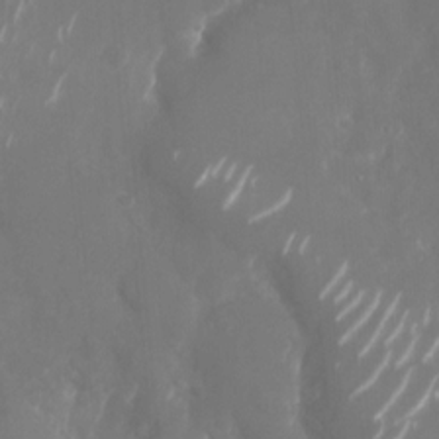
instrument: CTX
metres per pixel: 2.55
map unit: Nhu
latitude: -28.3306
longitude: -70.3278
